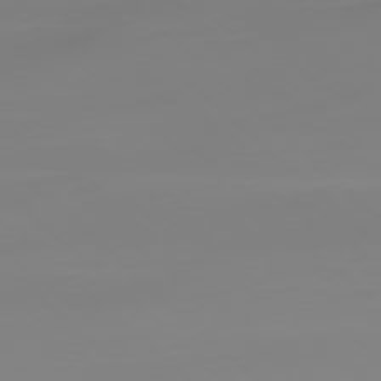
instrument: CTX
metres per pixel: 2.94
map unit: Ap
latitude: -77.7856
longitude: -63.2915
